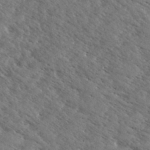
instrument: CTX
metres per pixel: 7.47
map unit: eHh
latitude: 34.5545
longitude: -140.7435
